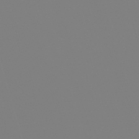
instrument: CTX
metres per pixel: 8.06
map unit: lHb
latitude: -49.8423
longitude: 81.9556
